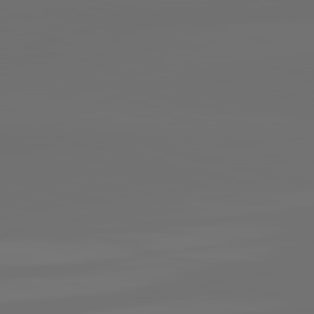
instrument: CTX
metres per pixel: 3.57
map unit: lApd
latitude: 83.6127
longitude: -131.5372
